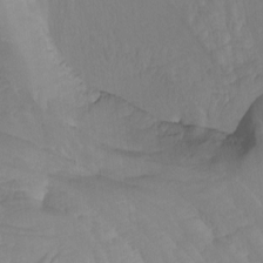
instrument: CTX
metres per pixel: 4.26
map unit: Htu
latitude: -3.8422
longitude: -73.9906
